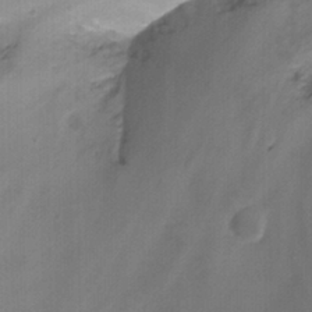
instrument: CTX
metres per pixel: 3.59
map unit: Nhu
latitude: -12.0094
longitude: -48.0255
